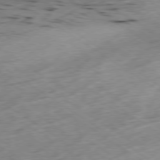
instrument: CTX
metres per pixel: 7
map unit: Ap
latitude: -78.5195
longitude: -71.0458
